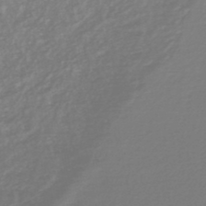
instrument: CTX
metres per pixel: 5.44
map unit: lHb
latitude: -45.6533
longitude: 70.8597
